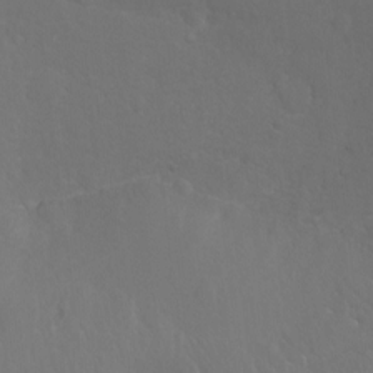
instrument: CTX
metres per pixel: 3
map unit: Hto
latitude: -7.6910
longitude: -46.5357
